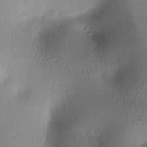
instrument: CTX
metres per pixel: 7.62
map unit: lAa
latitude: -5.9745
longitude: -123.6127
